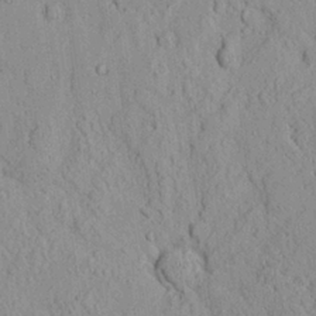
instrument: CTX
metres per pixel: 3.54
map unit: Ave
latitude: 24.2522
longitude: -133.7639
